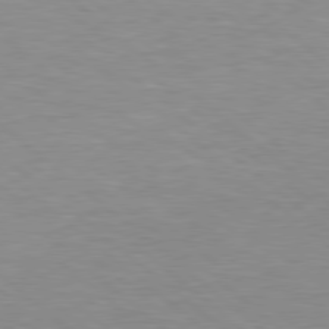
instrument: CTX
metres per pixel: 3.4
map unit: Hpe
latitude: 78.4790
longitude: -150.9891
